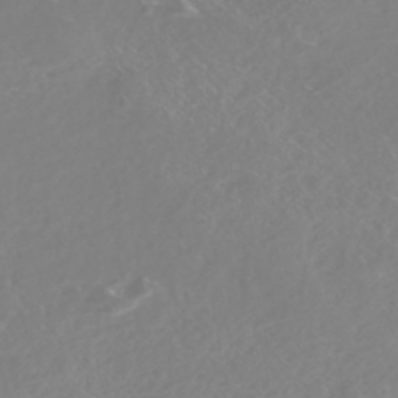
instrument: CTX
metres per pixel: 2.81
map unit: Nhe
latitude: -46.5384
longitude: -171.4993
